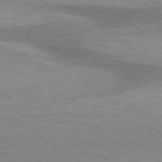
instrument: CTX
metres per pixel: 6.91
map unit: lApd
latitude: 75.9339
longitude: -59.2915
